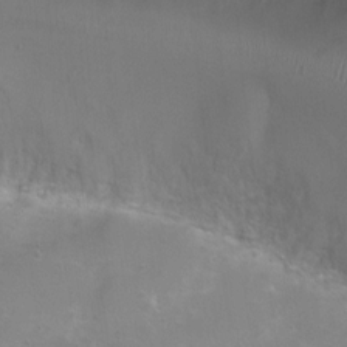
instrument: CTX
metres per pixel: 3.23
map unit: Ht
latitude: 4.6868
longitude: -21.0647
